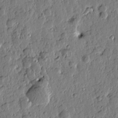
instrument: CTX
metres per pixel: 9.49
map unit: Htu
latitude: -0.7275
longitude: -178.2334
